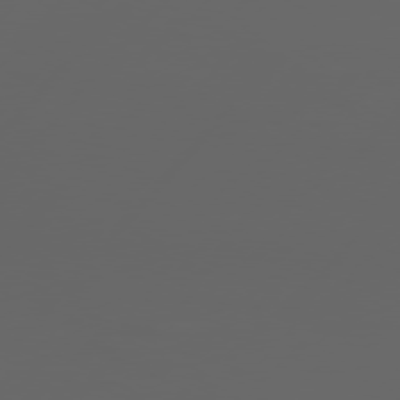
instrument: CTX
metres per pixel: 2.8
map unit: Hpe
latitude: 76.8191
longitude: -139.7639
